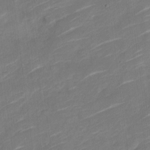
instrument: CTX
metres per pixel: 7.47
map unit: Nve
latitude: -18.8219
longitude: 107.5022
